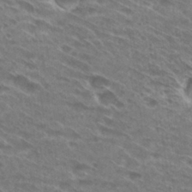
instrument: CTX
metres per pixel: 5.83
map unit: Hto
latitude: 29.7449
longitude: -44.5168
